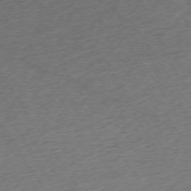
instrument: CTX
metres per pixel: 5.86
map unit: Ap
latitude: -72.9353
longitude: -68.2523
